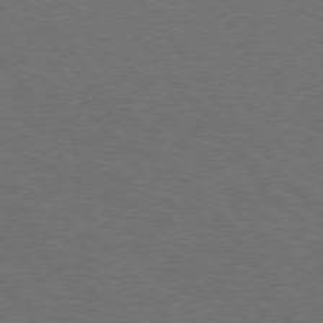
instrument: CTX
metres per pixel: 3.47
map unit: Hpe
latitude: 75.8394
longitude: -144.6679
